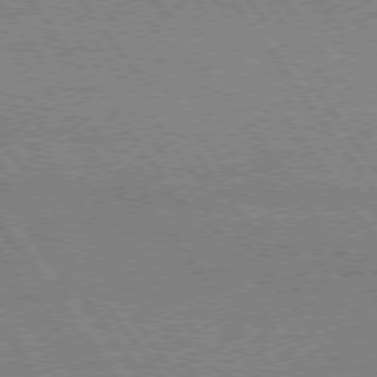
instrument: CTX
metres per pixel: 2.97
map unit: lApd
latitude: 74.8758
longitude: -80.7057
